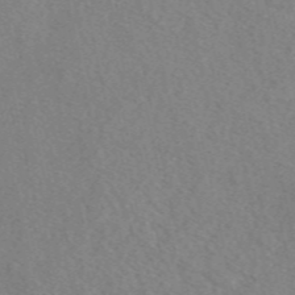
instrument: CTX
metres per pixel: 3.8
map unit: eAb
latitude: 48.7813
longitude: 107.2376
